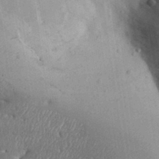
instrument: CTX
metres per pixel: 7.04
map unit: Aa
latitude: 31.9528
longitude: -144.4412
